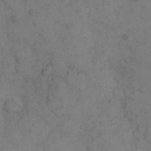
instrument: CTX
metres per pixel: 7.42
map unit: eHh
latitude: 10.7435
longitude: -63.0648
